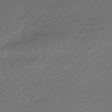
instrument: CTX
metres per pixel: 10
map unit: lHb
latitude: -38.5385
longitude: 70.1228
